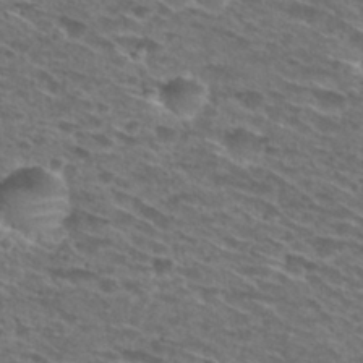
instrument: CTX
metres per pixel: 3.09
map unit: Hto
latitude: 29.3859
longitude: -46.6869
